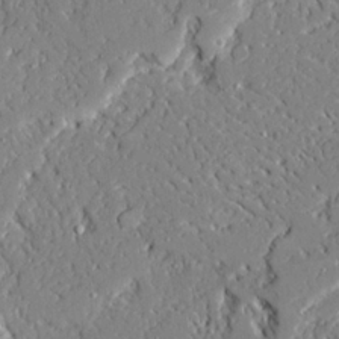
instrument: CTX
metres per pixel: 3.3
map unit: Ave
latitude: 21.6694
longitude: -128.1767
